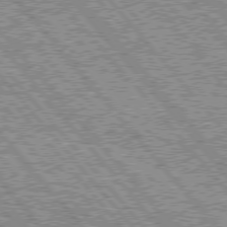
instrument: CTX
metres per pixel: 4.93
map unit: lApd
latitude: 76.0255
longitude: -75.1970
